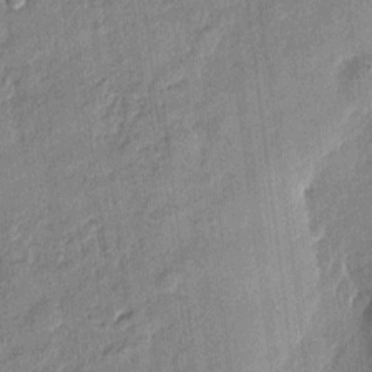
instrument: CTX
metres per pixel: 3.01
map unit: eHh
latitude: 4.3278
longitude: -74.3656
